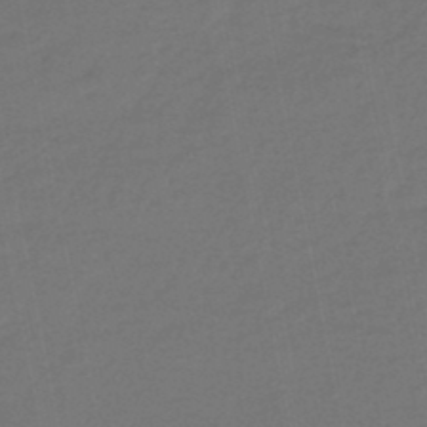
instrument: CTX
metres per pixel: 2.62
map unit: eHb
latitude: -46.7085
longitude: 87.8989
